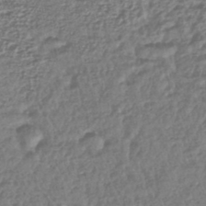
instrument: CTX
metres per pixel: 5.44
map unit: lHb
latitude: -43.6910
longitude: 76.2928
